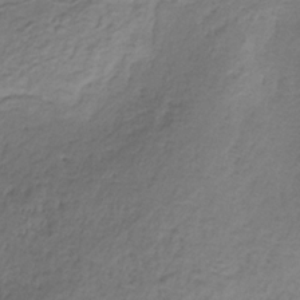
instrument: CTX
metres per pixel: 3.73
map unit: HNb
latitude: -33.0109
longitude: 57.7666
